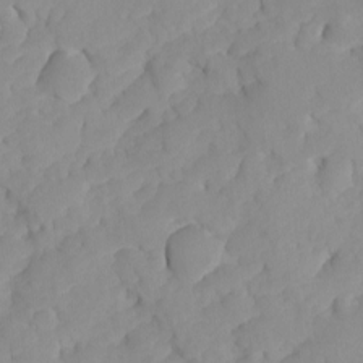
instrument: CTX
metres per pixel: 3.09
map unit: Ave
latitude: -8.3117
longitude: -117.0081
